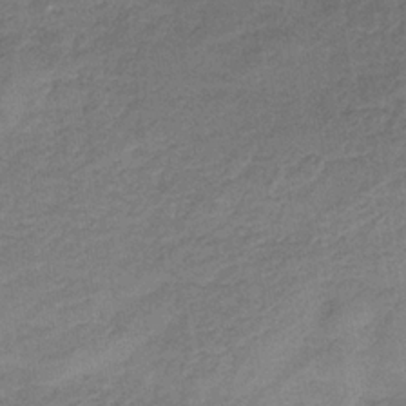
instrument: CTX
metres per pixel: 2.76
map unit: HNb
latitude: -32.8786
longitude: 62.0094
